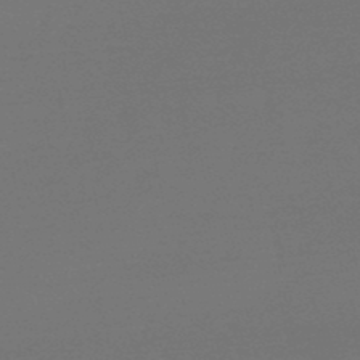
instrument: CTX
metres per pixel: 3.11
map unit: eHb
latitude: -50.3495
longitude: 78.1605
